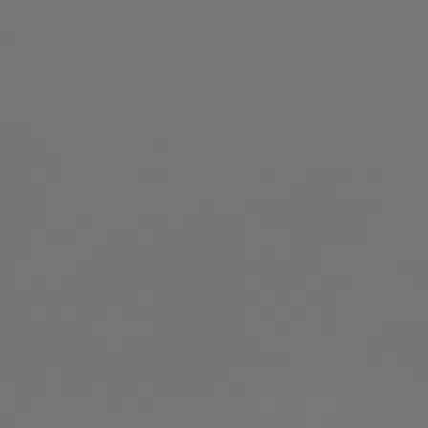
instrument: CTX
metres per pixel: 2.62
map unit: lHb
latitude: -43.9745
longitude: 64.1039
